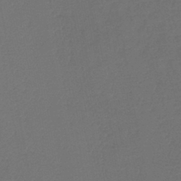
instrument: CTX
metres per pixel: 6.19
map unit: lHb
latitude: -43.3698
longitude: 76.7841
